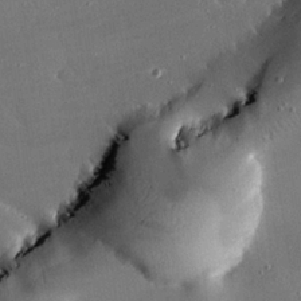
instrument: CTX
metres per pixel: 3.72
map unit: eHh
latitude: 24.5356
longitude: -90.7435
